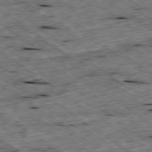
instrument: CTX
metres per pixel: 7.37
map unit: Ap
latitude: -79.5210
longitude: -87.8394
